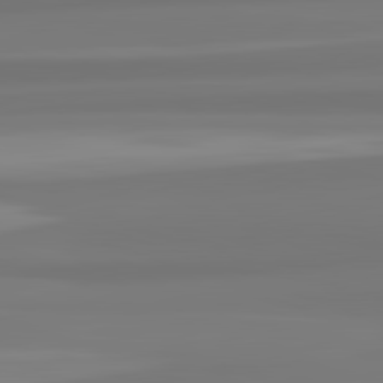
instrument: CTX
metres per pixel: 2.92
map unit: lApd
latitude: 82.7624
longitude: 174.2550
